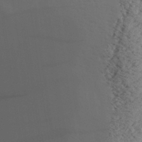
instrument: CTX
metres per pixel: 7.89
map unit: Aa
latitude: 29.4048
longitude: -136.6680
